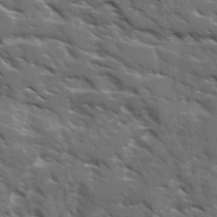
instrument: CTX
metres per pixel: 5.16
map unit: Ave
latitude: 17.8583
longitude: -130.7436
